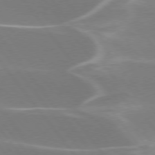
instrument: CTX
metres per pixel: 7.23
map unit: lApd
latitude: 75.5938
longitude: -62.3845
